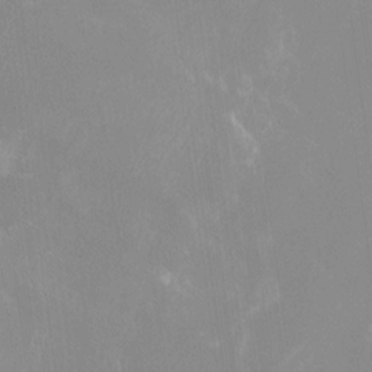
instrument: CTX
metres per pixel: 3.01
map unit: Htu
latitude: -12.7274
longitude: -48.8947
